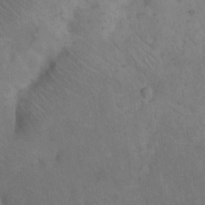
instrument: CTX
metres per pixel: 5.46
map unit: eHh
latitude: 17.8583
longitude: -63.7261
